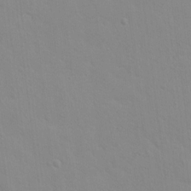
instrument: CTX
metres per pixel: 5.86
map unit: Hto
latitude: 16.6491
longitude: -39.3482
